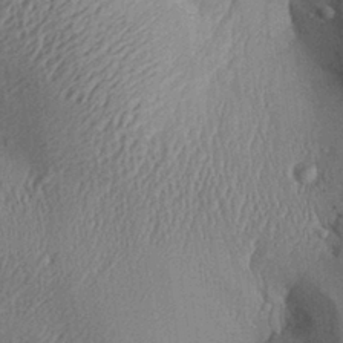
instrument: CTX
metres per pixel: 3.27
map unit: Aa
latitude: 28.3467
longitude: -137.0270
